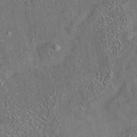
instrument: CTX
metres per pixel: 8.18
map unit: eAb
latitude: 35.4426
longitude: 112.1417
